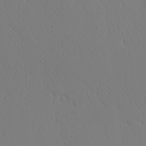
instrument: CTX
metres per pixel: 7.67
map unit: Ave
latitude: 23.6883
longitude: -135.5371
